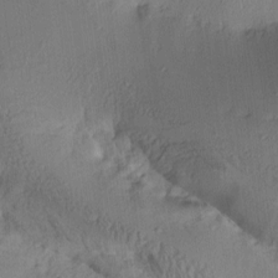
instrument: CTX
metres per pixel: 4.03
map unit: lAa
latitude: 4.4034
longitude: -112.3845
